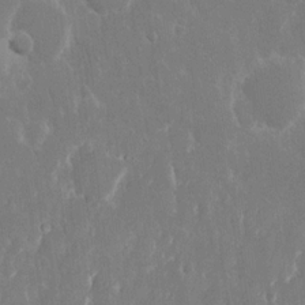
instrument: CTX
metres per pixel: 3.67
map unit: eHh
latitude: 14.0822
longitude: -71.9717
